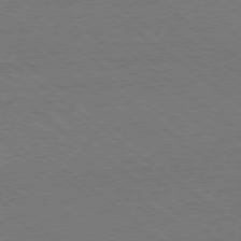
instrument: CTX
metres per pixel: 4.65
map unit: Ap
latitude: -78.6896
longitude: -83.1781
